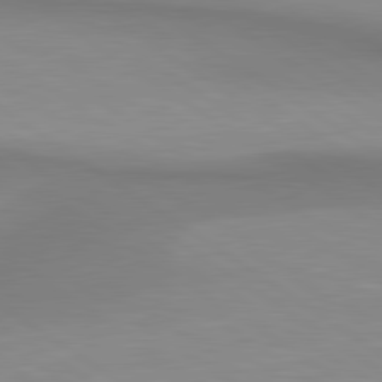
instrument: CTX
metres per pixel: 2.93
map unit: lApd
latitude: 80.6113
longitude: 161.2943
